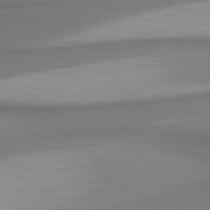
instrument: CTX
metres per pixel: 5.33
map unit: lApd
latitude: 80.8758
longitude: 174.7841
